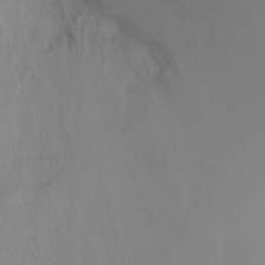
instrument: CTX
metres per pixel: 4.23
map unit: Ht
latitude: -9.5777
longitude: -32.2145
